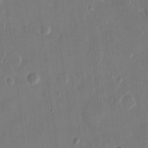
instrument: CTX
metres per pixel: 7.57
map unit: eHh
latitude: 14.5168
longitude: -69.3482
